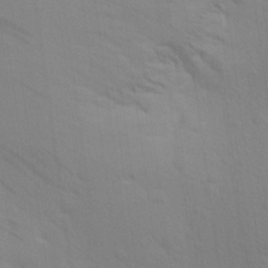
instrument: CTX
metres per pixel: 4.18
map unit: Aa
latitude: 25.1781
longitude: -145.6127
